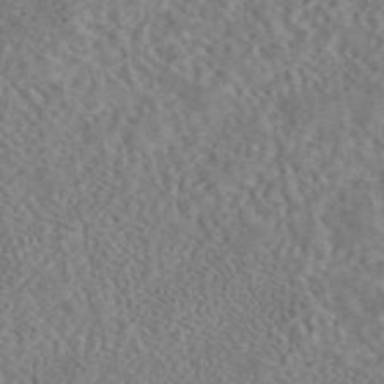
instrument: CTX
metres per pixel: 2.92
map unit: eAb
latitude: 43.7828
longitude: 109.1431
